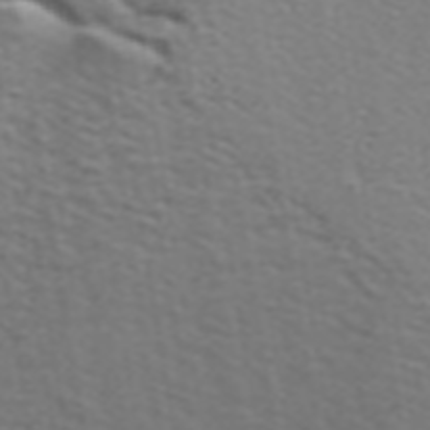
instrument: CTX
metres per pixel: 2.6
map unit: ANa
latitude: 39.3104
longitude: 24.4062
